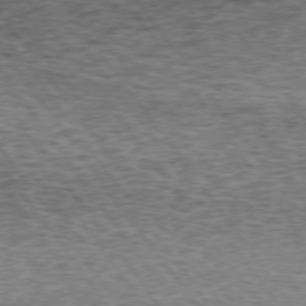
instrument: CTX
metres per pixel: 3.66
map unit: lApd
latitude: 73.8206
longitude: -76.2522
